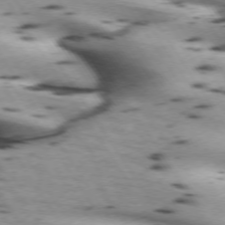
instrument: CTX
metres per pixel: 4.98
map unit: lApd
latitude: 72.4601
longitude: -53.4993
